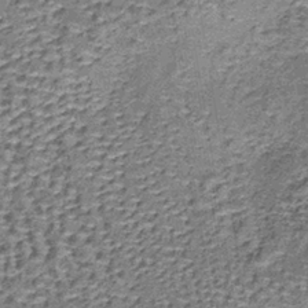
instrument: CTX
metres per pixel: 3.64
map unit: lHb
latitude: -38.9352
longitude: 64.1039
